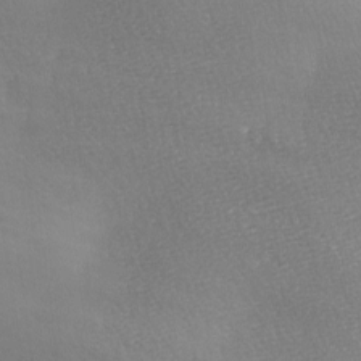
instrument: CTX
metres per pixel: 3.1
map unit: lAa
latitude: -4.9919
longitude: -120.8947
